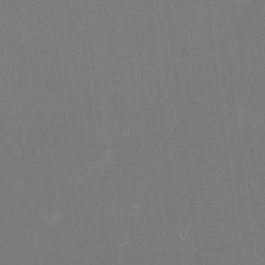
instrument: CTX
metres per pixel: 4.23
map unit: HNhu
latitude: -2.2550
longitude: -3.7260
